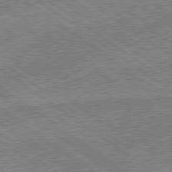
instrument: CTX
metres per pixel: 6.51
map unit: lApd
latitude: 78.9892
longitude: -145.3859
